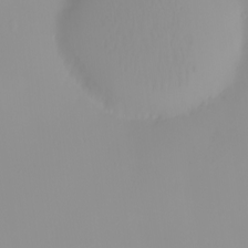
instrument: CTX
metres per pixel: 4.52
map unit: eHh
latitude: -0.6141
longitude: 19.4832
